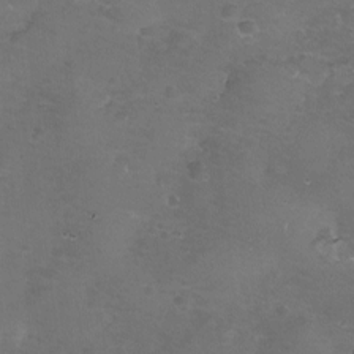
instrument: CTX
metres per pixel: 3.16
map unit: eHh
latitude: -11.5777
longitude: -61.1592
